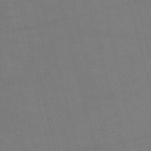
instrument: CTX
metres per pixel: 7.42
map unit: HNb
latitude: -53.8989
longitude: -46.8380
